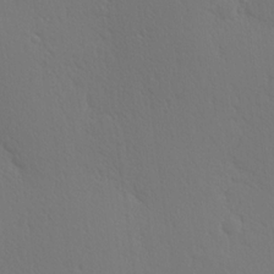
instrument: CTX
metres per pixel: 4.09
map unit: Hve
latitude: 19.5560
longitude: 149.8801
